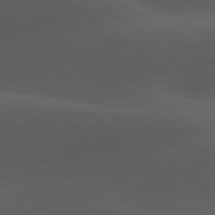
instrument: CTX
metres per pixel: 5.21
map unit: lApd
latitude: 78.1200
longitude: -54.9325
